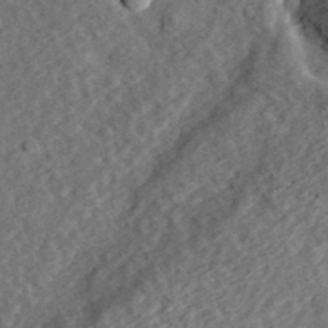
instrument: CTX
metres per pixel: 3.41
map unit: eHh
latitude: 36.8569
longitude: -79.3104
